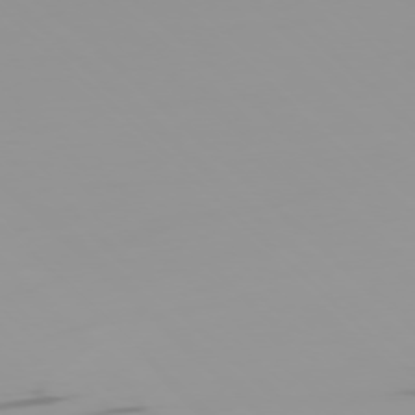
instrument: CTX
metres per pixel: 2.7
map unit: Ap
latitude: -76.8597
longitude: -74.8002
